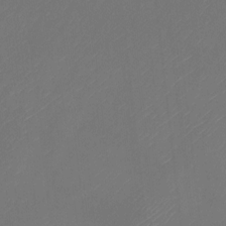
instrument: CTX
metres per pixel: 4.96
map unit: Nhu
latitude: -22.7841
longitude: -71.4426
